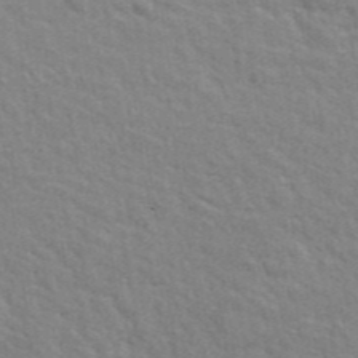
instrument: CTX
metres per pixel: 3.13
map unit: ANa
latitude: 41.7071
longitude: 29.6911
